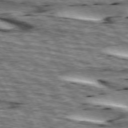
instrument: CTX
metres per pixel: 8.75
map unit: lApd
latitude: 73.8017
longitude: -55.0647
